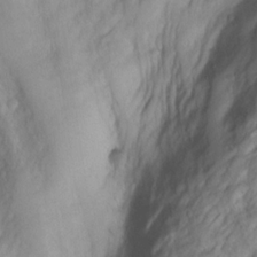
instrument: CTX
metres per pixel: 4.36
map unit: Aa
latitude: -3.5210
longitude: -71.5182
